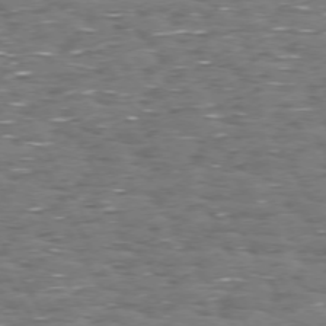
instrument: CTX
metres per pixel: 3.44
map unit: Hpe
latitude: 72.3846
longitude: -122.9892
